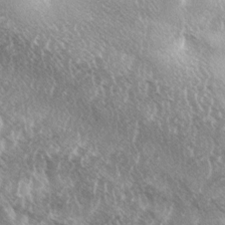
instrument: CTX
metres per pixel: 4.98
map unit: lAa
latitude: -4.0661
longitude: -125.7639
